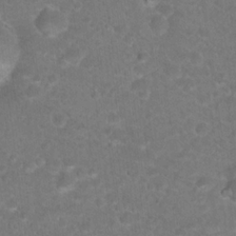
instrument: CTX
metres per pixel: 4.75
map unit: Hto
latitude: 18.9891
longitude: -38.9891
